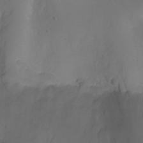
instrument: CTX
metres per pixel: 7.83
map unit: Nhu
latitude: -4.5196
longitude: -76.0633
